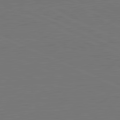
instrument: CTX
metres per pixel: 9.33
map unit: lApd
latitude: 81.7450
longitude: 149.5777
